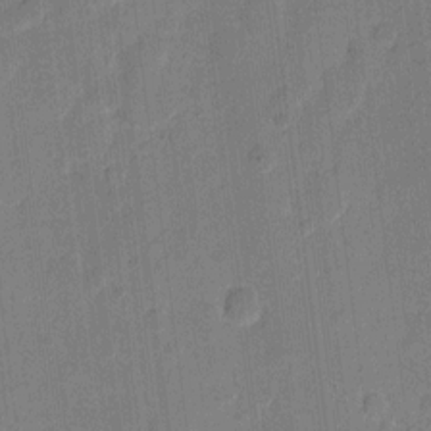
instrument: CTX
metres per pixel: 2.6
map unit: eHh
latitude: 10.1767
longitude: -66.6112
